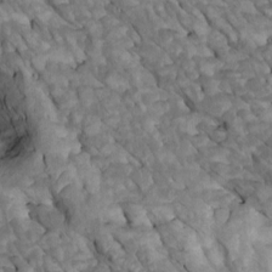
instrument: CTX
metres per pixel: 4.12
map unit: Htu
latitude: 1.4804
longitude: 144.5385
